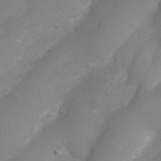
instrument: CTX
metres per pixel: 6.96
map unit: Nhu
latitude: 4.5735
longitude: -25.0647
